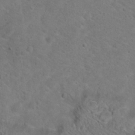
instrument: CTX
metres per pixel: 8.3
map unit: Hto
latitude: 18.4601
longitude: -38.3656
